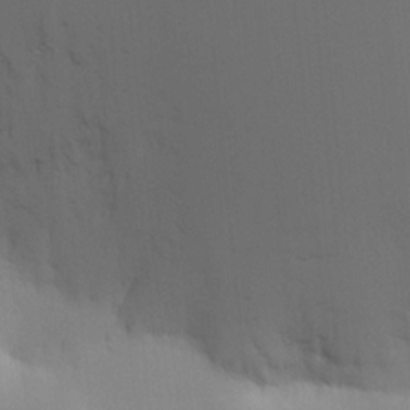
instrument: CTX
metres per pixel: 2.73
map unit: HNhu
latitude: 6.5924
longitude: -4.4601
